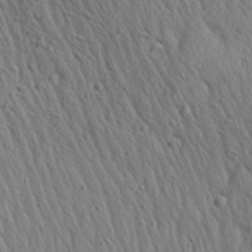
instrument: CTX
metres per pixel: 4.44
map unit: Aa
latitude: 26.8758
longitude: -141.3859
